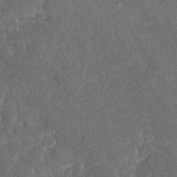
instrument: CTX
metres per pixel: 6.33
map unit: lAvf
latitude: -8.0850
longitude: -111.9906
